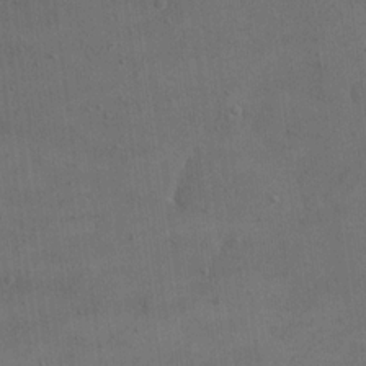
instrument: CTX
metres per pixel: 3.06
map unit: eHh
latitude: 18.4034
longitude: -65.3860
